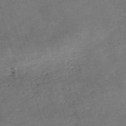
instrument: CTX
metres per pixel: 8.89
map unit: eHh
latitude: -54.6708
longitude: -90.7246
